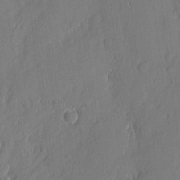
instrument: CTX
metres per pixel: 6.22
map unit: Nhu
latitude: 3.4615
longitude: -76.2333
